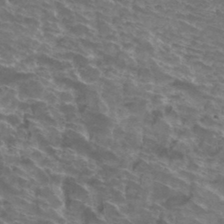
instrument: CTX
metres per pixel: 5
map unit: Hto
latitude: 32.9892
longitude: -43.1592
